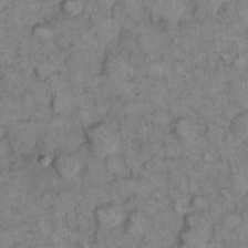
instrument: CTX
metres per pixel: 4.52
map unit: eHh
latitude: 8.9892
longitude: -63.4616
